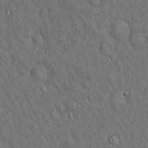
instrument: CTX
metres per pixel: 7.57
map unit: Hto
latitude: 15.9717
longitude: -58.0822
